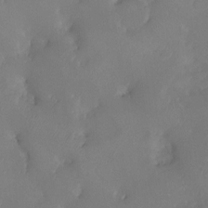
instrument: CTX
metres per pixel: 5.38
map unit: Ht
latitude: -9.1242
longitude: -31.6883
